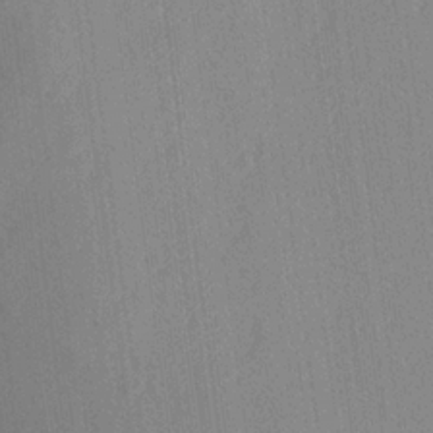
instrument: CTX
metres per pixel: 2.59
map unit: Aa
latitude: 21.6505
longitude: -139.4237
